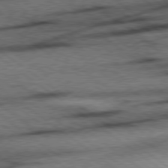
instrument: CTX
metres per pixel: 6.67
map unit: Hpe
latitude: 78.4790
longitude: -155.5749
